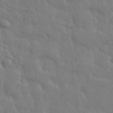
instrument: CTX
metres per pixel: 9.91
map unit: eHh
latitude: 35.6694
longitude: -61.4048
